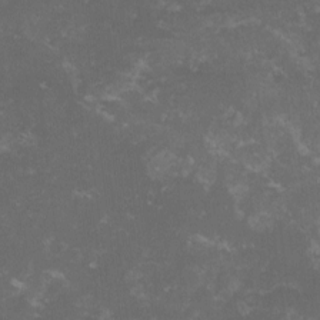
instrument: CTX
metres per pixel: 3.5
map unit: lHvf
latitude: -13.5399
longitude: -99.2536
